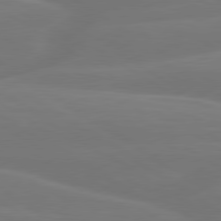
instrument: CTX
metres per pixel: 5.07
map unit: lApd
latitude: 79.8961
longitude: -150.1955
